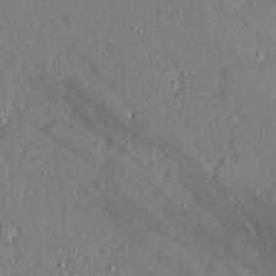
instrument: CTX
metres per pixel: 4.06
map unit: lAvf
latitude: 16.1389
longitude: -127.7450
